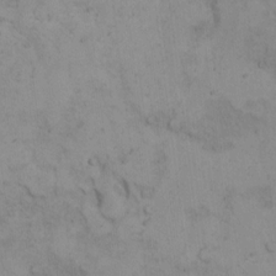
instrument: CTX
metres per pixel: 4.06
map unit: Hto
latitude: 7.9906
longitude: -59.4049
